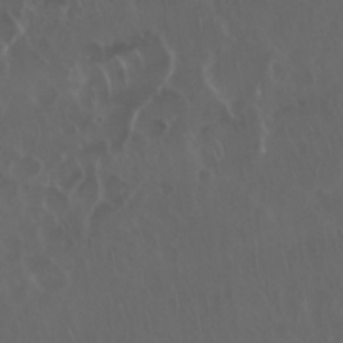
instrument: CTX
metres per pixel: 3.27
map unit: Nhu
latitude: 29.7072
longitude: -59.3104
